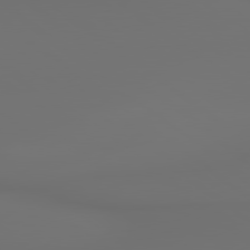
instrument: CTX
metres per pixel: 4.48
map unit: lApd
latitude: 79.6883
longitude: 177.7100
